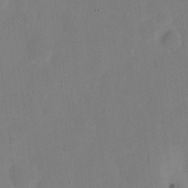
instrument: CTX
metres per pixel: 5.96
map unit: eHh
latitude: 6.0255
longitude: -66.4223
